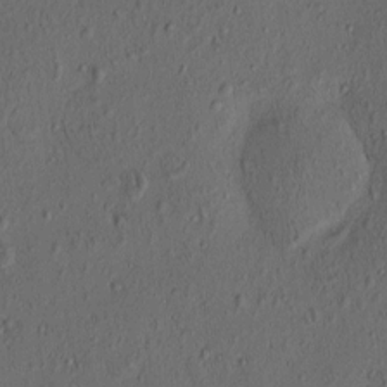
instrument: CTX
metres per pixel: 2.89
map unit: eHh
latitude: -0.9353
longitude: 19.0109
